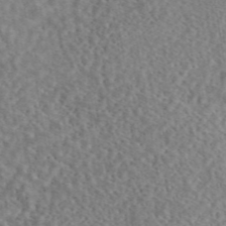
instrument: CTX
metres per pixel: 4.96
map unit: eAb
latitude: 44.6490
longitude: 116.3117
